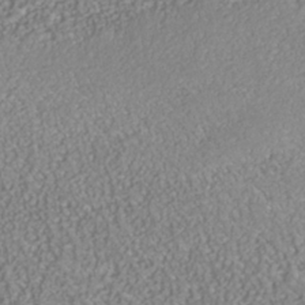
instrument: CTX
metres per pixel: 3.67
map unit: Nhe
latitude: -37.9367
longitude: -88.7625
